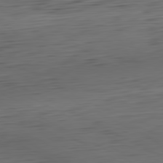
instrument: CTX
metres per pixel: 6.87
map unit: Hpe
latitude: -81.2565
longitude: 18.8219
